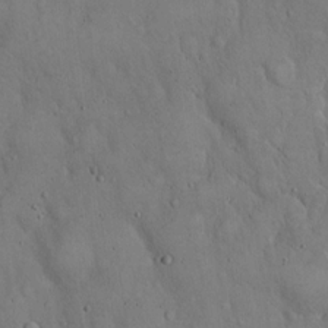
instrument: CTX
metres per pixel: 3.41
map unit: Hto
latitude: 15.1215
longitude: -59.7639
